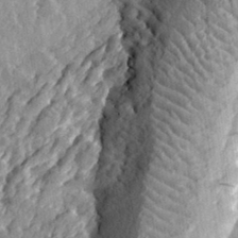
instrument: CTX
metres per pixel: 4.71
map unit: eHh
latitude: 32.2711
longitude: -79.6883
